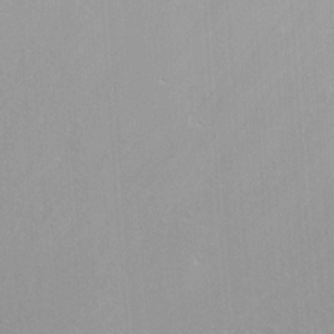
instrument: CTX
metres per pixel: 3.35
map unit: Nhu
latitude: -5.6344
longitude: -79.0081
